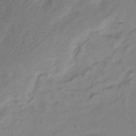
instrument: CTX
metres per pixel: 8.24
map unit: ANa
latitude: -38.6519
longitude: 95.4832
